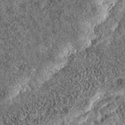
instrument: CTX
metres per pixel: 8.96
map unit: eAb
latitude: 37.1592
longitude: 106.6329
